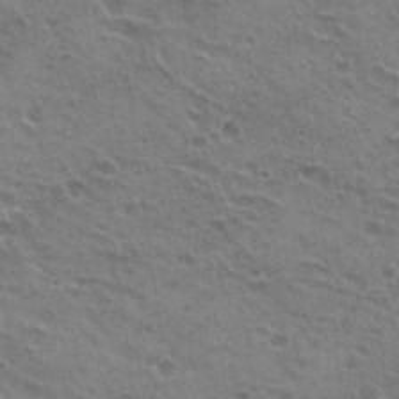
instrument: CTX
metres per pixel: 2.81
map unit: Hto
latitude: 21.7639
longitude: -31.8584
